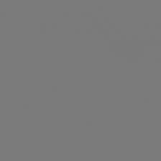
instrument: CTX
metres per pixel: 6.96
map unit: Hpe
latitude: 76.7435
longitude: -165.8016
